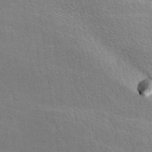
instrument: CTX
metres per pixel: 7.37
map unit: lAa
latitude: -4.8219
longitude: -120.7436
